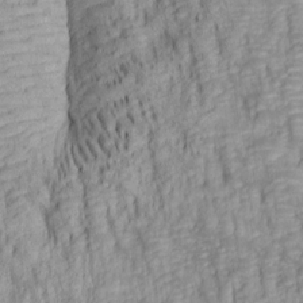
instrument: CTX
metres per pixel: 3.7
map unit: lAa
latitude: 6.3278
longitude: -115.2536
